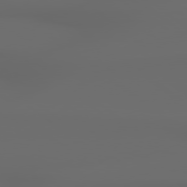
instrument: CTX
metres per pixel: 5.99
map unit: Hpe
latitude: 78.8002
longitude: -135.8772
